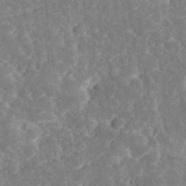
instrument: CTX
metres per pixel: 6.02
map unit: Ave
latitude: 17.3860
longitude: -135.2348
